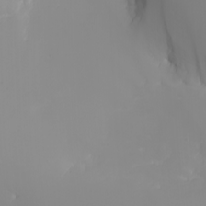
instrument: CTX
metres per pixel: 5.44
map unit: Nhu
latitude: -7.0864
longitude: -88.5168
